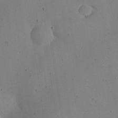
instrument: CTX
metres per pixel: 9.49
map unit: Nhu
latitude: 25.5182
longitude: -71.8772
